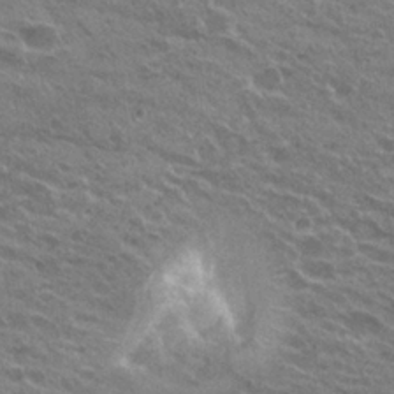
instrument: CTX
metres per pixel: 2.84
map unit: Hto
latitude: 23.8016
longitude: -38.2145
